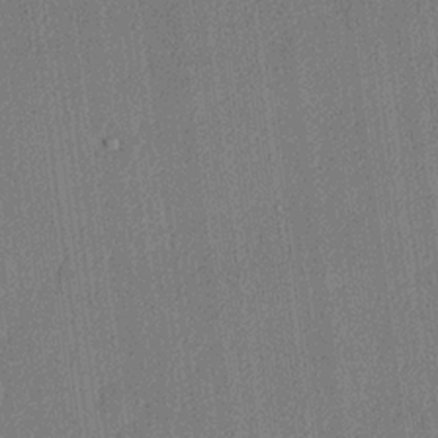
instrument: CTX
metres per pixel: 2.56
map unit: lHvf
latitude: 20.5168
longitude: 141.4832
